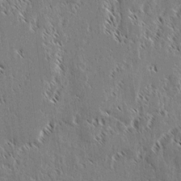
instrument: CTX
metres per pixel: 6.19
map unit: lAvf
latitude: 2.6490
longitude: -106.8191
